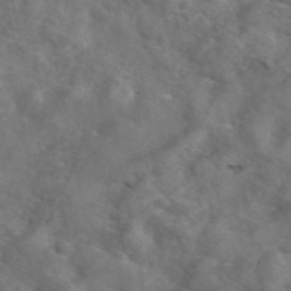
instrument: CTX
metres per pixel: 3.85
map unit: eAb
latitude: 46.7813
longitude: 128.0850
